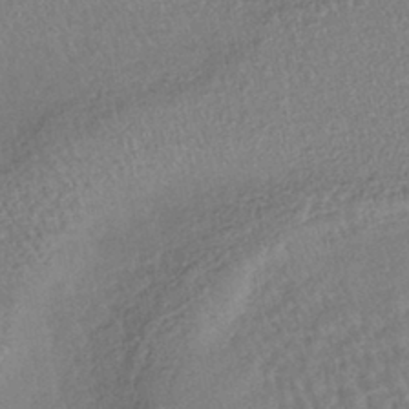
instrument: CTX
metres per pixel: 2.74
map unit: lHb
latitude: -40.7652
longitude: 68.9352
